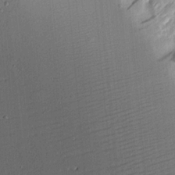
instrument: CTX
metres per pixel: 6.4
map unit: Aa
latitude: 18.6679
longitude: -126.5924
